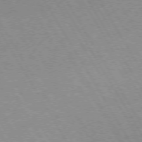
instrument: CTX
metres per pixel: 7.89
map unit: lApd
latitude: 72.7813
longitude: -57.0269
